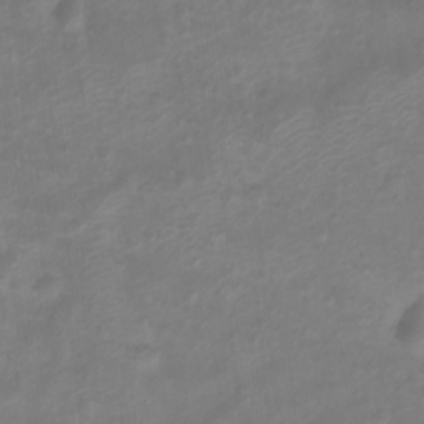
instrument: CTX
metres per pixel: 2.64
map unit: Htu
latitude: 2.7624
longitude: -21.8395
